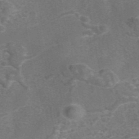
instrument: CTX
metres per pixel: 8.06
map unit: eAb
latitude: 43.2348
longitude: 106.8786
